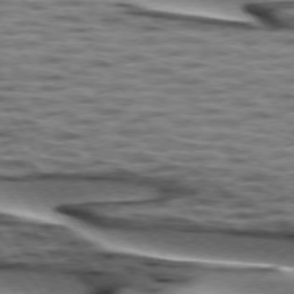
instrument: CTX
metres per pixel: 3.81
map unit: lApd
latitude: 74.1200
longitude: -52.8758
